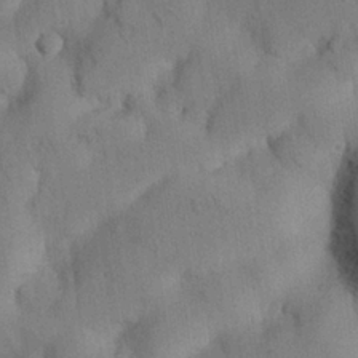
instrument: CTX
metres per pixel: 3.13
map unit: Nhu
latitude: 26.3656
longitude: -71.9150
